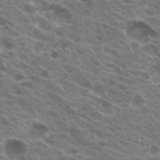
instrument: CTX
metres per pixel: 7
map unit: Hto
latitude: 23.8583
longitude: -40.2900
